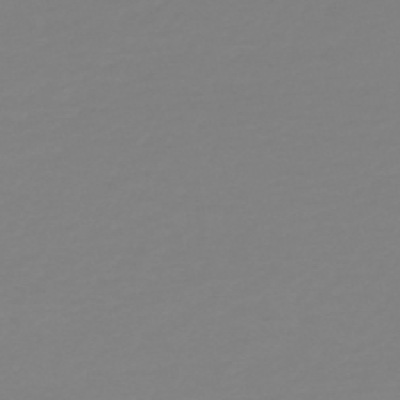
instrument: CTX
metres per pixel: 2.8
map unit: HNb
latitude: -48.6708
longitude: -50.6868
